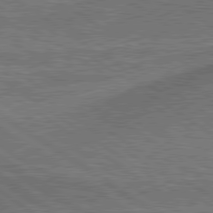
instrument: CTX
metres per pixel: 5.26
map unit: lApd
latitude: 79.5560
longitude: 173.0486
